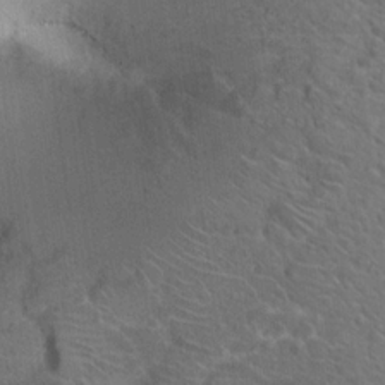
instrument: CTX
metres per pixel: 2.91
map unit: Hto
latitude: 19.7260
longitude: -38.7813
